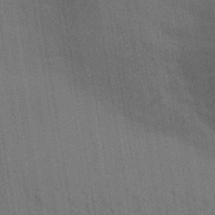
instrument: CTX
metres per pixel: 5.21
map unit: Aa
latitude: 31.5938
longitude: -139.9906
